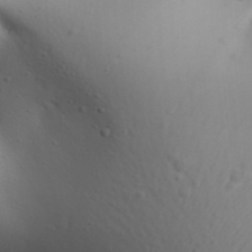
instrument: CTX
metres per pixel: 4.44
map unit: Aa
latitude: 30.8569
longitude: -146.1011
